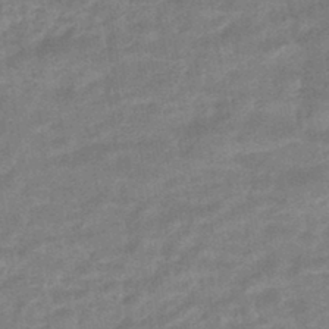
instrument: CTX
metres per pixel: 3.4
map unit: HNhu
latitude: -44.3117
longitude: 90.9731
